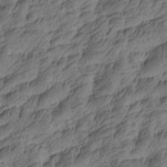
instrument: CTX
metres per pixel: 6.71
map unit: Htu
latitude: -5.4265
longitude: -178.1200
